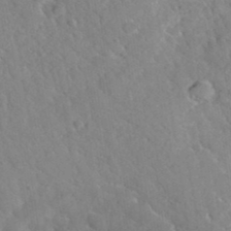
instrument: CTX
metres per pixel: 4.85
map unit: Hto
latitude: 35.4993
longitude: -50.6679
